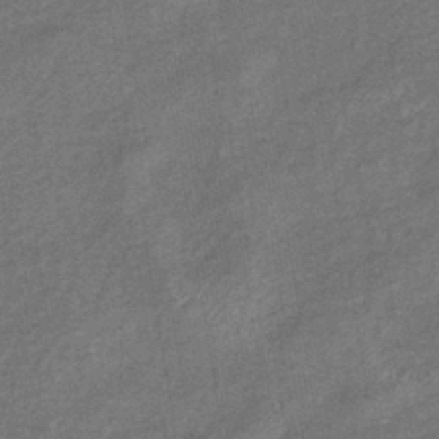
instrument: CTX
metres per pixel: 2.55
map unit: eHb
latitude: -39.9745
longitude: 80.2740
